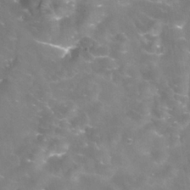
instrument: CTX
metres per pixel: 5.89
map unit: Nhu
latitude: 24.9702
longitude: -54.3656
